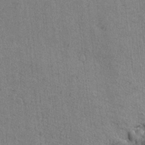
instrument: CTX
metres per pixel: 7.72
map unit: lAvf
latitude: -5.9556
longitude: -114.5167
